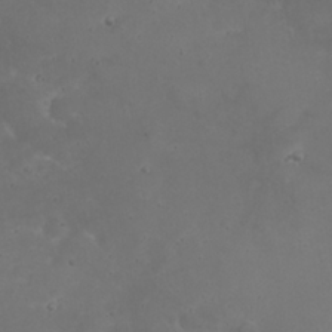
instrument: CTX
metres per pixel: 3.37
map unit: eHh
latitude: 24.7246
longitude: -64.2522
